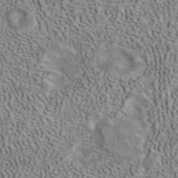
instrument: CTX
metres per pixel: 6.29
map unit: ANa
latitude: 40.7246
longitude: 17.5399
